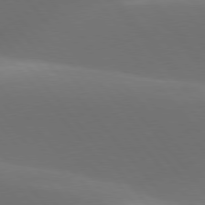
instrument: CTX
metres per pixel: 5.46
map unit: lApd
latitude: 77.8961
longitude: -53.0270
